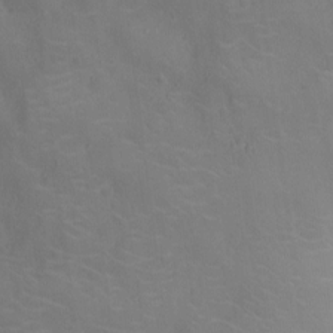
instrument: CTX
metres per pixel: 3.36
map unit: Ht
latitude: -11.5399
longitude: -21.4238
